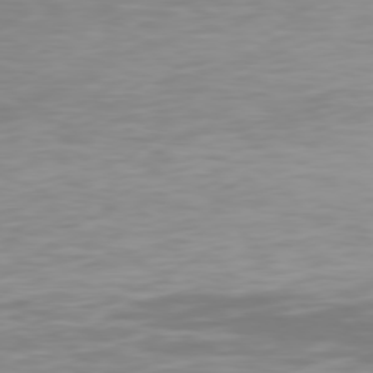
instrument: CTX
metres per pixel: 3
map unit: Hpe
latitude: 77.1025
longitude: -171.4993
